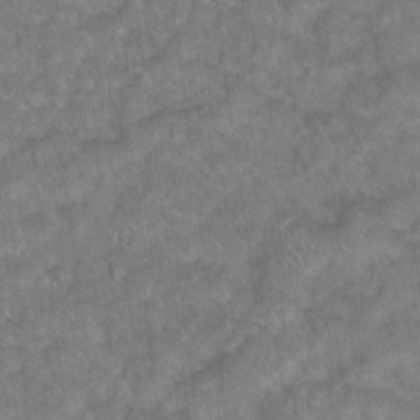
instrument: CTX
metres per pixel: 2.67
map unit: Hto
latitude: 18.8002
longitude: -35.9339
